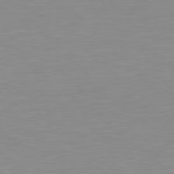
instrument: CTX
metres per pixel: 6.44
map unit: Hpe
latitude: 78.7247
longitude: -172.6868
